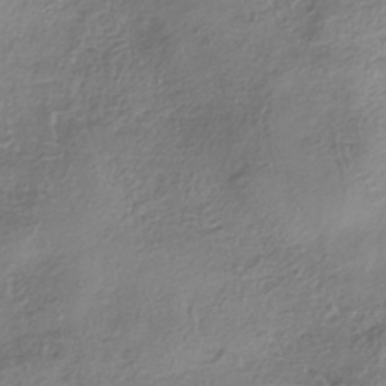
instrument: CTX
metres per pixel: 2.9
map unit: HNhu
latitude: -40.8786
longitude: 106.8219
